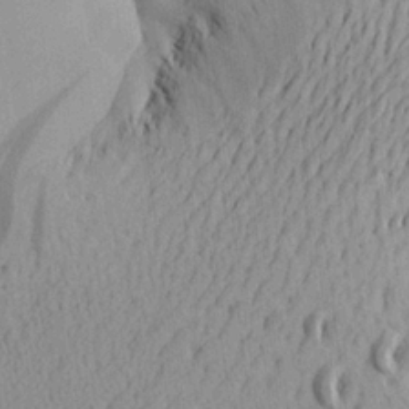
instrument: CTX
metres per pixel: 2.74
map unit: Aa
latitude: 21.2159
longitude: -144.4601
